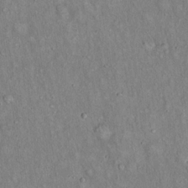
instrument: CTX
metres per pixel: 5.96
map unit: Hto
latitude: 15.3860
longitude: -58.7057
